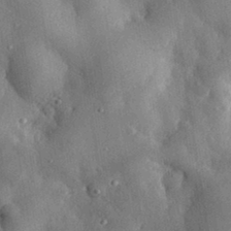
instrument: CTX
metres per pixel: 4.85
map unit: eHh
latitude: 30.8191
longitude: -79.9717
